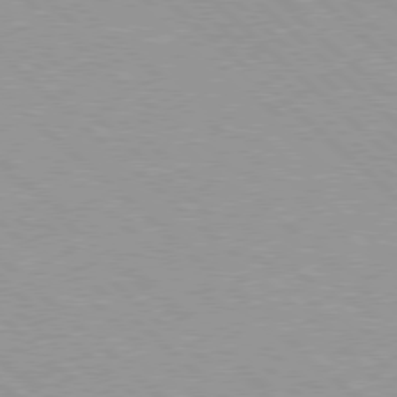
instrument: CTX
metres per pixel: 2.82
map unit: Hpe
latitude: 77.6694
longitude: -153.8017
